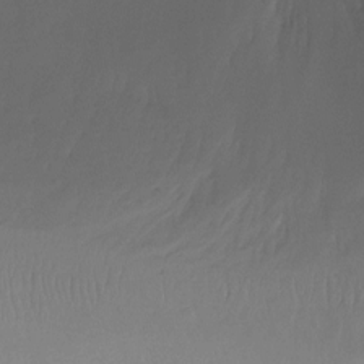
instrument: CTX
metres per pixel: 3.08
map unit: Ht
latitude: -15.6911
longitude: -49.0081
